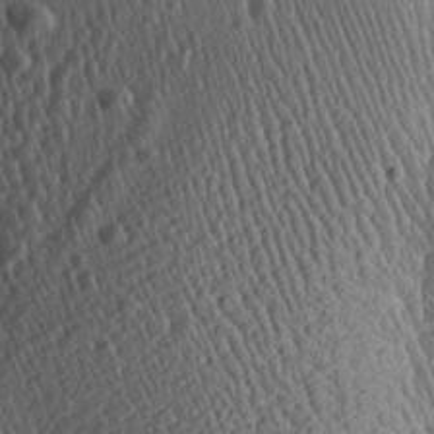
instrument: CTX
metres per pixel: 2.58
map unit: Aa
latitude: 27.9150
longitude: -140.6490
